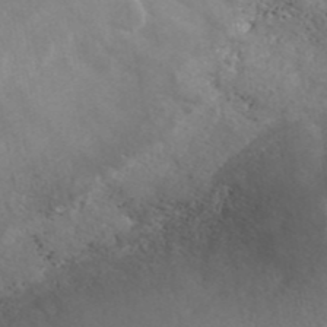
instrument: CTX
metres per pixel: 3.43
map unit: ANa
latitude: 43.2915
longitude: 27.4643
